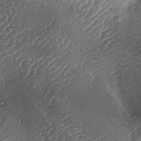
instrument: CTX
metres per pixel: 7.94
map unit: lAa
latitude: -3.4832
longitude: -126.8569
